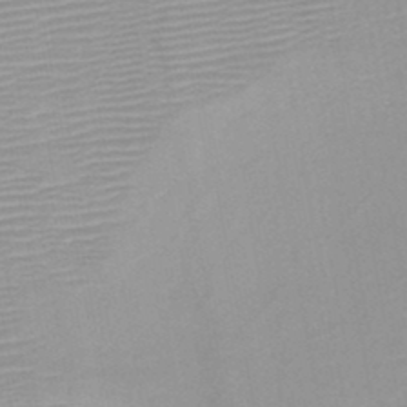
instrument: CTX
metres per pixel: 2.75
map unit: HNb
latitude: -46.6140
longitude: -41.1403
